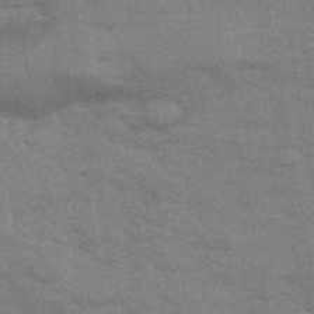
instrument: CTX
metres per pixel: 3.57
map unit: eHb
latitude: -43.9367
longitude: 86.4251
